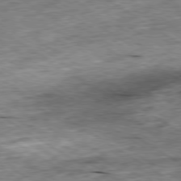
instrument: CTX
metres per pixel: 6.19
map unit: Ap
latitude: -79.9367
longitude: -86.7813
